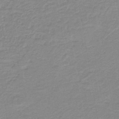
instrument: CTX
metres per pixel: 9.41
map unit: HNb
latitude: -40.0094
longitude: 50.9542
